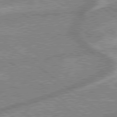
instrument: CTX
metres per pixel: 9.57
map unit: lApd
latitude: 79.1403
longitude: -168.7058
